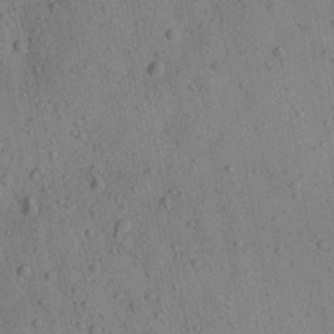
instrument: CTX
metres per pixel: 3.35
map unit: Aa
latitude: 22.9514
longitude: -142.9325
